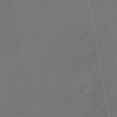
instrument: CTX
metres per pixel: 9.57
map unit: HNb
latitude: -47.5777
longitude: -39.0269
